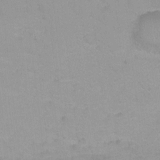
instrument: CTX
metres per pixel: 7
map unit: Ht
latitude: 2.8947
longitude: -33.6694
